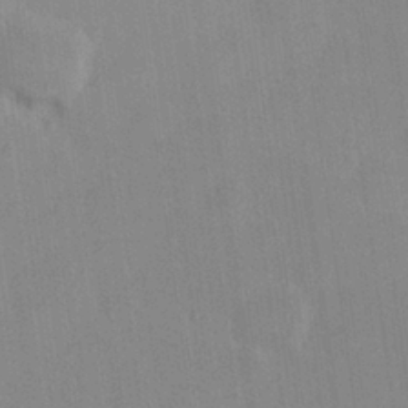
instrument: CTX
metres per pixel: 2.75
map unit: Hve
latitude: 26.2712
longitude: 150.9164
